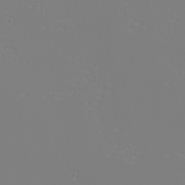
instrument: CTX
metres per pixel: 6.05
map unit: eHh
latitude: -6.2928
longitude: -84.3845
